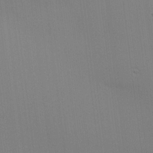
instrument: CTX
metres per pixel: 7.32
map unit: HNhu
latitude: 13.1403
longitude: 11.7856
